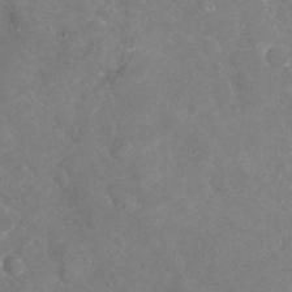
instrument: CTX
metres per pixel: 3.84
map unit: Nhu
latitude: -18.1984
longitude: -57.8205
